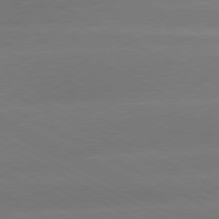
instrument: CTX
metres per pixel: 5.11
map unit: lApd
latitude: 80.7435
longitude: -151.1214
